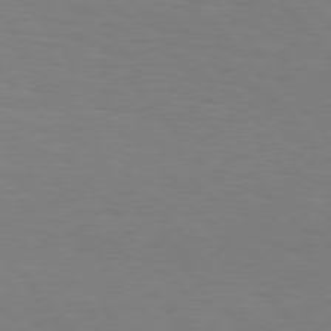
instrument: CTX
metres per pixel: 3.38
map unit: Hpe
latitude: 75.7828
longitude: -140.6868
